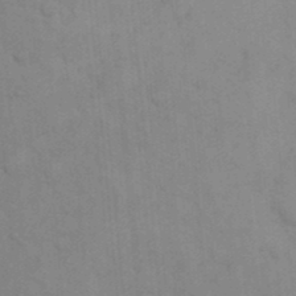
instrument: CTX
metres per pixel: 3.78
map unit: eHh
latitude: 19.0458
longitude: -64.1956
